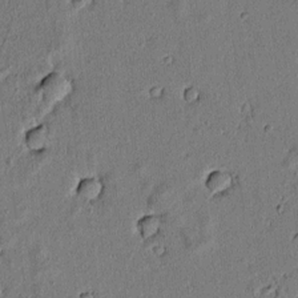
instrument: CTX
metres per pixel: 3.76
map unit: lAvf
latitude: 5.6316
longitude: 168.6140
